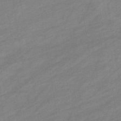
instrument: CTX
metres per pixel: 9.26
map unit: eHb
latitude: -37.3509
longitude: 78.4629
